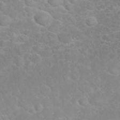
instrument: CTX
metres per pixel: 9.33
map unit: eHh
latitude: 32.2145
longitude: -62.0255
